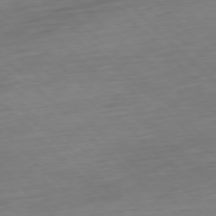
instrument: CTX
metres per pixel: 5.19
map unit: Hpe
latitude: -77.7100
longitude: 13.1242
